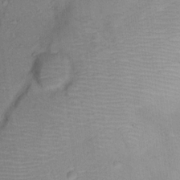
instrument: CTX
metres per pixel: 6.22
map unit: Ht
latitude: 12.7246
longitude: -39.5182
